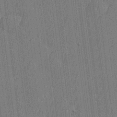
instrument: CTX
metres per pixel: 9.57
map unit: Htu
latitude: -6.5573
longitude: 176.1984
